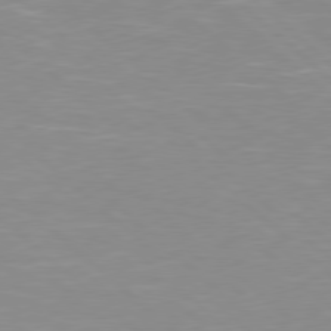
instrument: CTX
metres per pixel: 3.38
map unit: Hpe
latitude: 78.1200
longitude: -140.2333
